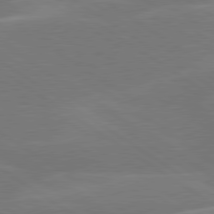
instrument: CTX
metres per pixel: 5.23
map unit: lApd
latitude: 79.7261
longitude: -125.4426
